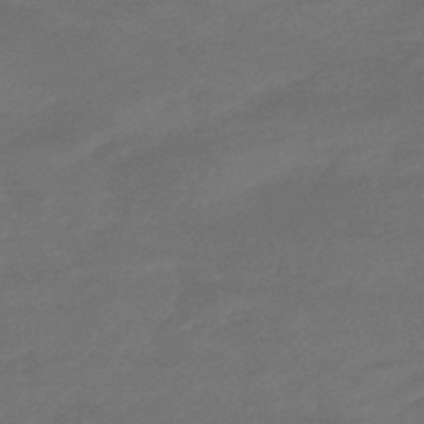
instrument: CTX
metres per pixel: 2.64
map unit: HNhu
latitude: -46.8786
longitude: 90.3873
